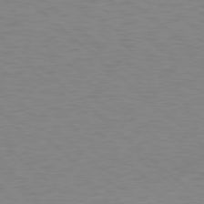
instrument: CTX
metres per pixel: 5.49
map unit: Ap
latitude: -78.2172
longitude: -68.2523
